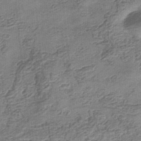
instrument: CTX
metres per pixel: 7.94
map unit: eHb
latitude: -34.4818
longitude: 79.4643
